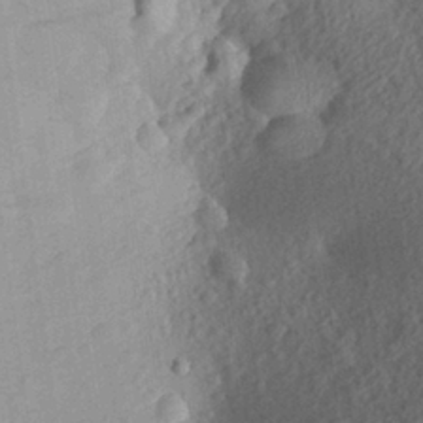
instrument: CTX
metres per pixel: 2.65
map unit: Aa
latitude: 27.3860
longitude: -143.8395
